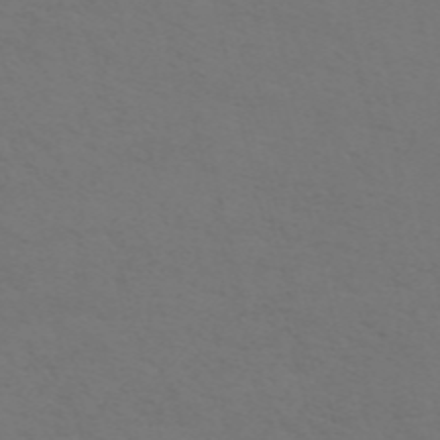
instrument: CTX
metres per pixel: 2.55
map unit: ANa
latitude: 50.9513
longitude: -70.7435
